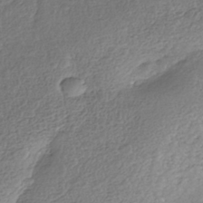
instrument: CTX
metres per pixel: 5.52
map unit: Nhe
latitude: -42.0661
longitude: -111.1592
